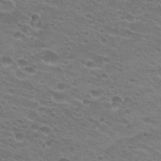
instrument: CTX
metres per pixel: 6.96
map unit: Hto
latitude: 25.5371
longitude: -29.7827
